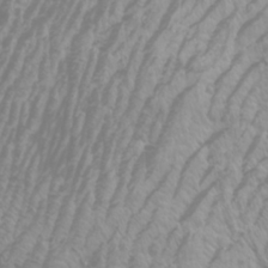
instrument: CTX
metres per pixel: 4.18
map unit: Htu
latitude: -6.8975
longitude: -74.0633
